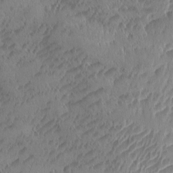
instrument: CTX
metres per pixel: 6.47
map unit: Ave
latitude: -10.3306
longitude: -119.9717
